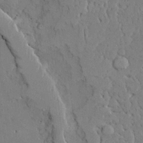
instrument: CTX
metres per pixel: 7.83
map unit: Ave
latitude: 23.8961
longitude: -130.7814
